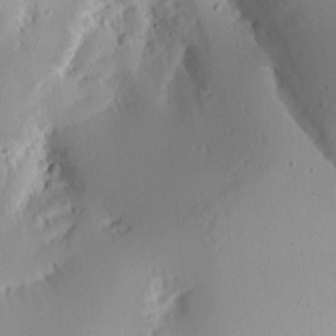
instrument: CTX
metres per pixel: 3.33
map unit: Aa
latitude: 13.2726
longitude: -141.0836
